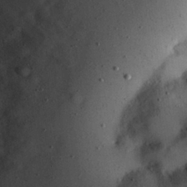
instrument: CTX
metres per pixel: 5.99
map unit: Hve
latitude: 26.5357
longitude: -91.2915
